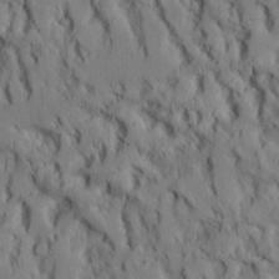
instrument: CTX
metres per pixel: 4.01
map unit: Aa
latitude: 8.6113
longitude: -127.0459
